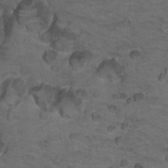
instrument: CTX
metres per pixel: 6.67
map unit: Nhu
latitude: 18.3845
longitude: -32.2523
